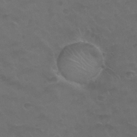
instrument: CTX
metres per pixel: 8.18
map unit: Nhu
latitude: 26.4034
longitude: -53.2915
